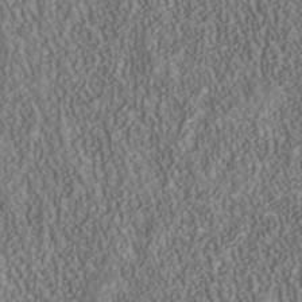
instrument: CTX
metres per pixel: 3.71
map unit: Nhu
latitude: -40.6707
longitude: -85.2348
